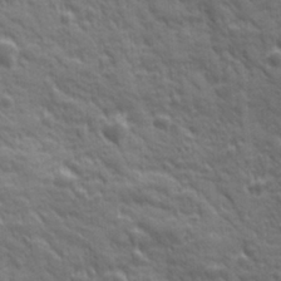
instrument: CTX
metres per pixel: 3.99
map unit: Ave
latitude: 19.4615
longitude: -133.6316
